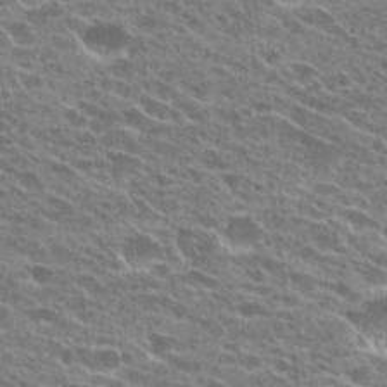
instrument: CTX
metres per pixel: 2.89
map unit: Hto
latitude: 24.7435
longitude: -42.4034
